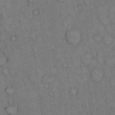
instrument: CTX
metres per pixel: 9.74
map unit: Hto
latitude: 10.3090
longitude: -59.4426
